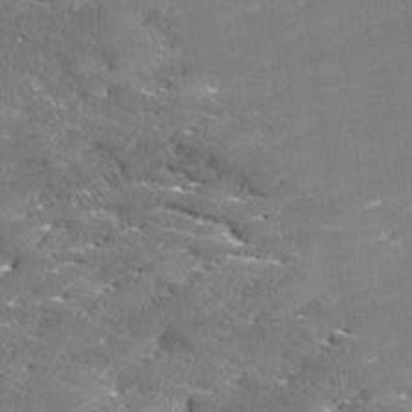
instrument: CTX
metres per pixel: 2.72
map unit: Ave
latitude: 17.4237
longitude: -136.7435
